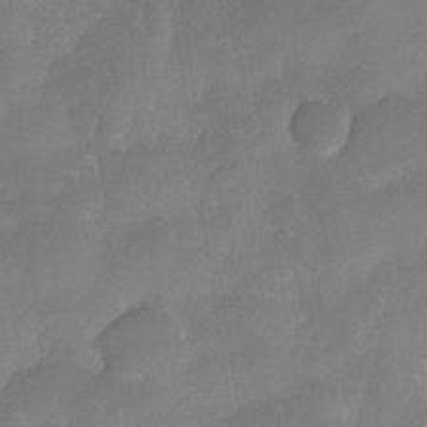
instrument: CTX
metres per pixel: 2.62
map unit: Nhe
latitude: -34.1039
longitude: -145.7827
